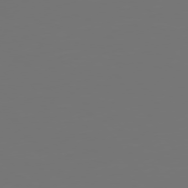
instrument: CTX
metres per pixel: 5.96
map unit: Hpe
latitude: 75.0458
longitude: -124.1011
